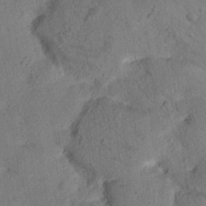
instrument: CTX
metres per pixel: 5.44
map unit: lHvf
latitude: 14.5546
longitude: 178.5384
